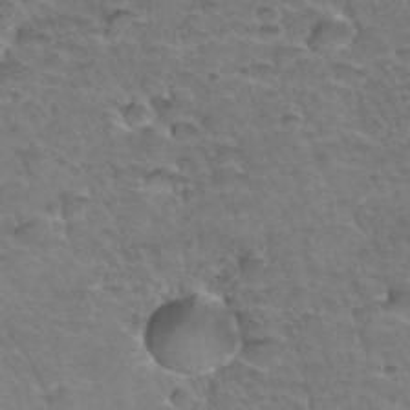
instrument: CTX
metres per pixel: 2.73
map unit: Hto
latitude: 34.3278
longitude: -46.8380
